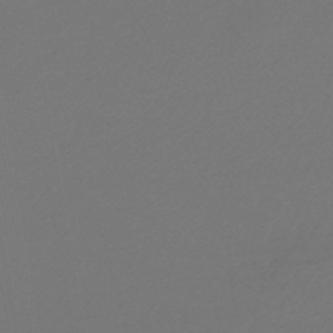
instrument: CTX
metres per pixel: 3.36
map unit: lHb
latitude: -45.8233
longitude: 67.9178
